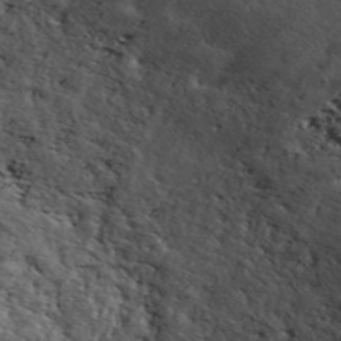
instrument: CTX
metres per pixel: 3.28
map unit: ANa
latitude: 45.9528
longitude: 23.7856
